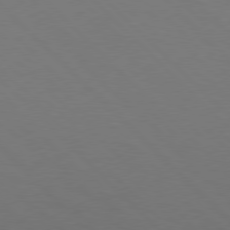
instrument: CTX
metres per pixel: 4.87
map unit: Hpe
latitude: 77.2537
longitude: -125.7260
